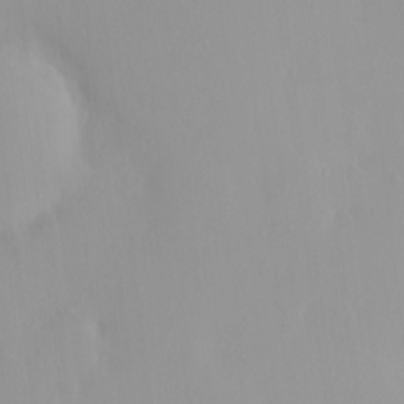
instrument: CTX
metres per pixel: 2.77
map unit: HNhu
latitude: 2.9136
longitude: 6.9730
